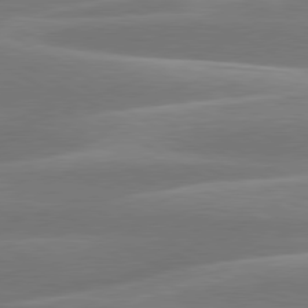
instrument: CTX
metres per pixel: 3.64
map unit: lApd
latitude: 79.9339
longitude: -129.1403
